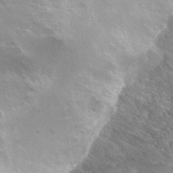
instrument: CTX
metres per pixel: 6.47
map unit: Hto
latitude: 22.4223
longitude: -31.3860
